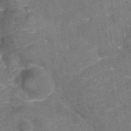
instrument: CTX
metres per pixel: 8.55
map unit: Nhu
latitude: -22.5385
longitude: -55.9150
